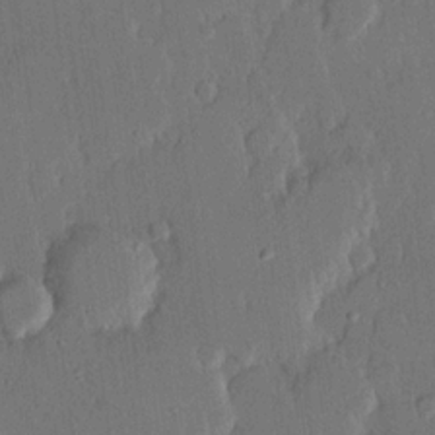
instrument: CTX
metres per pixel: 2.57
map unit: lHvf
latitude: 20.2901
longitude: 146.2739
